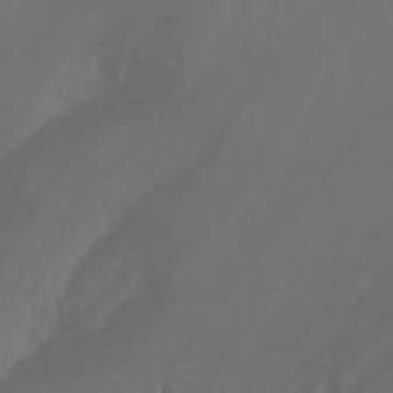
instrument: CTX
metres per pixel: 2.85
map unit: Ht
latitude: -14.8786
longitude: -43.4238
